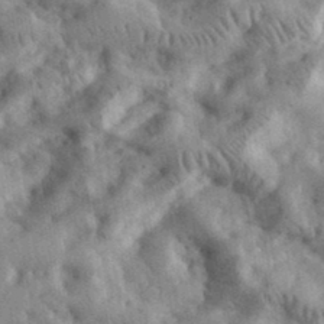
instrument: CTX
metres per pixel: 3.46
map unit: eHh
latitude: 35.1214
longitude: -68.7435
